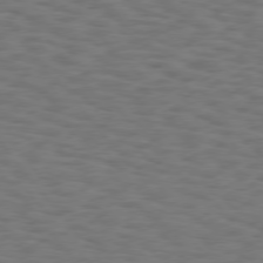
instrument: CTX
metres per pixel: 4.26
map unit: Hpe
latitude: 75.6883
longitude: -133.9906
